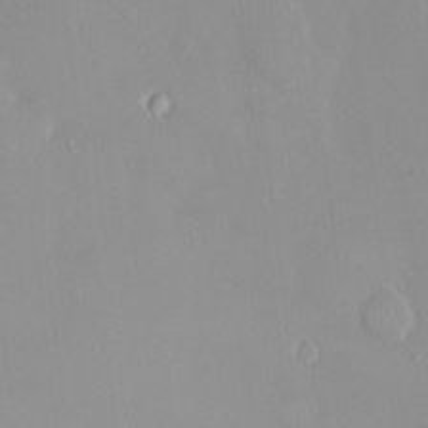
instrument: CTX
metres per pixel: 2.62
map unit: HNhu
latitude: 3.3104
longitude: 7.5210
